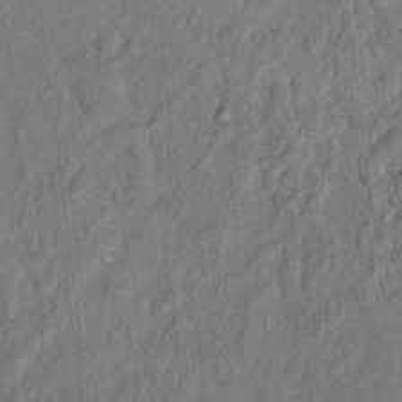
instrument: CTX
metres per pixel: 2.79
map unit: Ht
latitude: 8.1389
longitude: -37.1403
